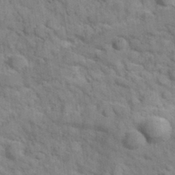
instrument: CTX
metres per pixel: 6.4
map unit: Hve
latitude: 31.9151
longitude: 151.3699
